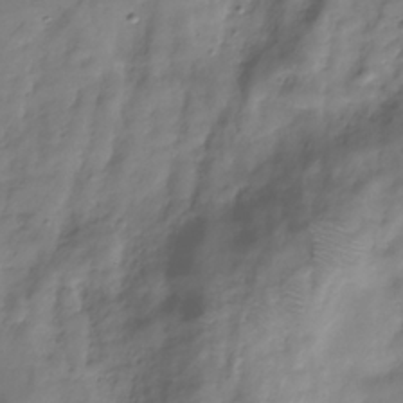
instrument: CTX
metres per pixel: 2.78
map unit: Hve
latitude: -30.5196
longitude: 94.3873
